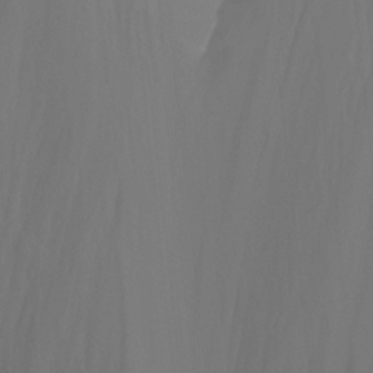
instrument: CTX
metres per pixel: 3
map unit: Nhu
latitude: -14.2362
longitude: -55.5749
